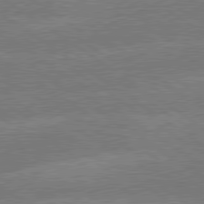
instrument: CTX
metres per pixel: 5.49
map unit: lApd
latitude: 79.5749
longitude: -145.3293
